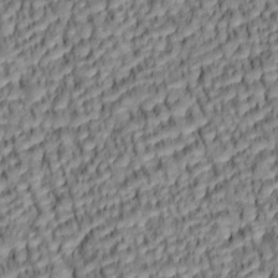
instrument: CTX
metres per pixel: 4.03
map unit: lAa
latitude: 5.8961
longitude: -115.7449
